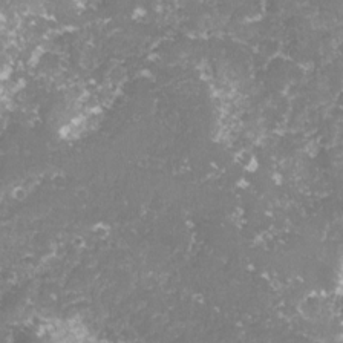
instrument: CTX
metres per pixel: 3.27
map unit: lHvf
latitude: -15.8612
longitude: -98.6868
